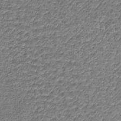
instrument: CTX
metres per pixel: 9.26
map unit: lHb
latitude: -35.7478
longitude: 63.6344
